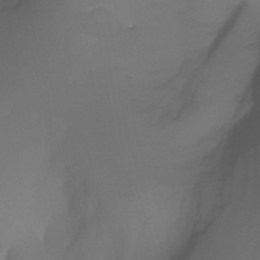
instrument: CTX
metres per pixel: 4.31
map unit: Nhu
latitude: -4.6518
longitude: -76.6112
